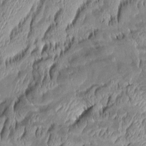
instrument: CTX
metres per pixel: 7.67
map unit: Aa
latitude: 7.8961
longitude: -129.4804
